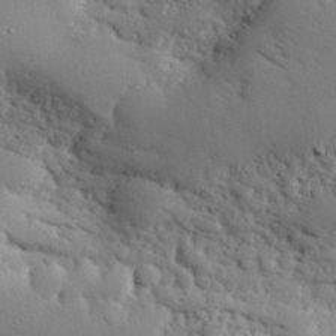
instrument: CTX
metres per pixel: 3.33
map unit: eHh
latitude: 29.2537
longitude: -82.4034
